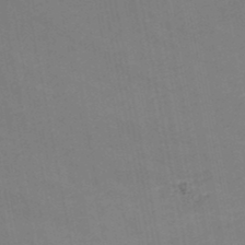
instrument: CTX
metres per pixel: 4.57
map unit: HNb
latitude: -48.3307
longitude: 58.4440
